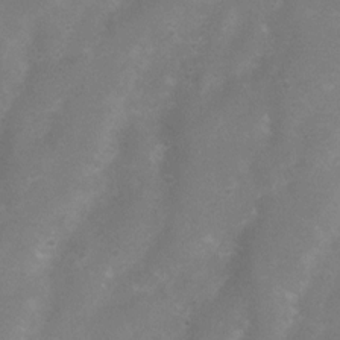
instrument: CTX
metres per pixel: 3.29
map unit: Nhu
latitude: 4.1200
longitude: -25.0647
